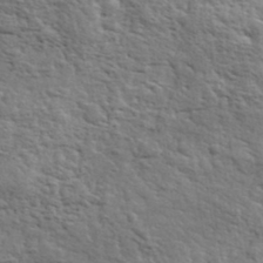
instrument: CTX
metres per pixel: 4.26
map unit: eHh
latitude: 37.1214
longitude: -82.1199
